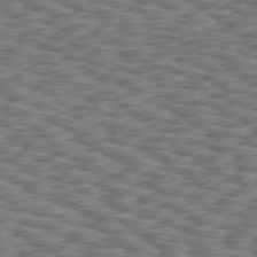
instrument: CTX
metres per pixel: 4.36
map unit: Hpe
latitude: 75.5371
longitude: -134.5545
